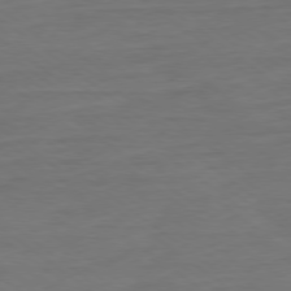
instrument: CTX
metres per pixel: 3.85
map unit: Ap
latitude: -79.1431
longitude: -89.1970
